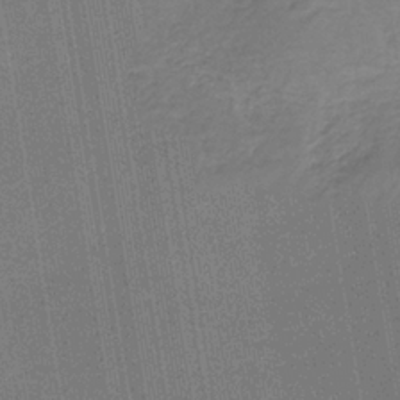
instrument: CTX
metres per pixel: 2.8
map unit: HNb
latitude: -35.4454
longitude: 55.2187
